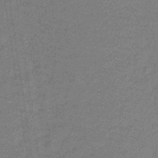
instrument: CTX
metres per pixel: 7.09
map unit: lHb
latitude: -32.4440
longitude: 66.5574
